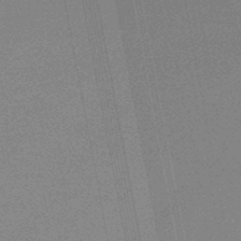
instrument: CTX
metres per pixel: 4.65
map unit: lHb
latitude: -48.2740
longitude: 68.3684
